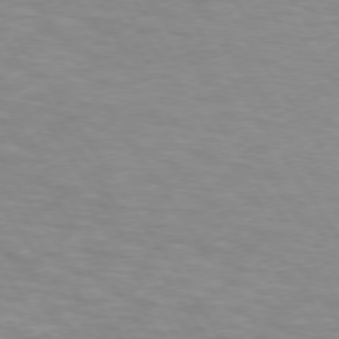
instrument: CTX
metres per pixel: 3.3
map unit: lApd
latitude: 74.1200
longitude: -53.7639
